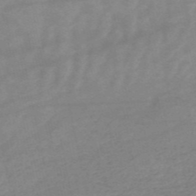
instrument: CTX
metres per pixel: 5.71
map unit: HNb
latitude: -54.2362
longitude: -43.9717
